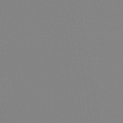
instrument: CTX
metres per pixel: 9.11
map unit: HNb
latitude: -46.2172
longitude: -42.9703
